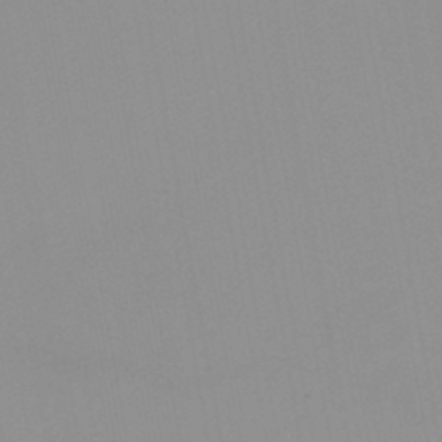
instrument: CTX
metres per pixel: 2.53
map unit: HNb
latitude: -45.1431
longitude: -43.6694
